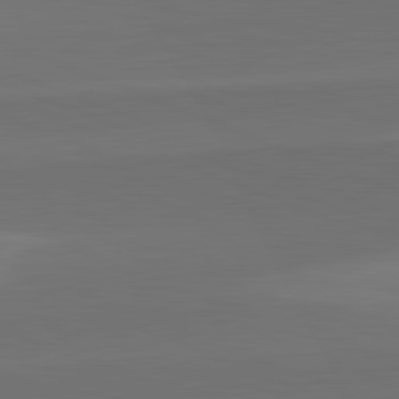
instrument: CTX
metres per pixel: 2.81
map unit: lApd
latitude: 82.2711
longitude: -156.1955
